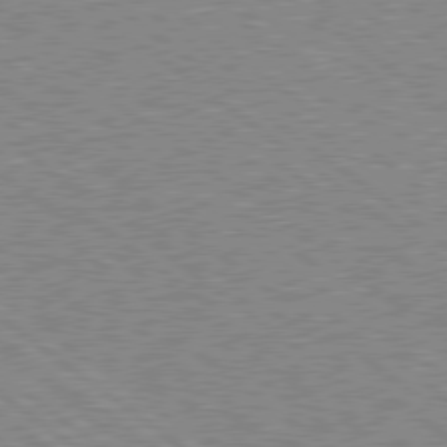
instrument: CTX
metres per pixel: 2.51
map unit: Hpe
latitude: 78.7058
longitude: -169.1781
